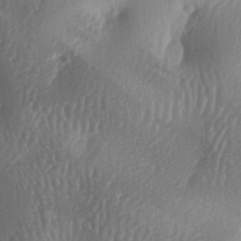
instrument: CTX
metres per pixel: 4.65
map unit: lAa
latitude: -6.8030
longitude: -128.5168
